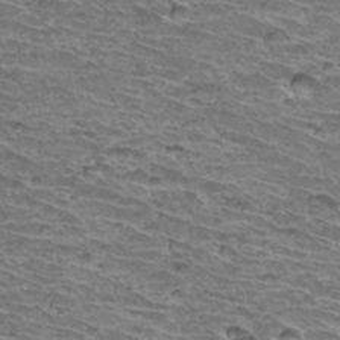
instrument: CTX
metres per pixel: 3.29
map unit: Hto
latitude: 33.3482
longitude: -39.8772
